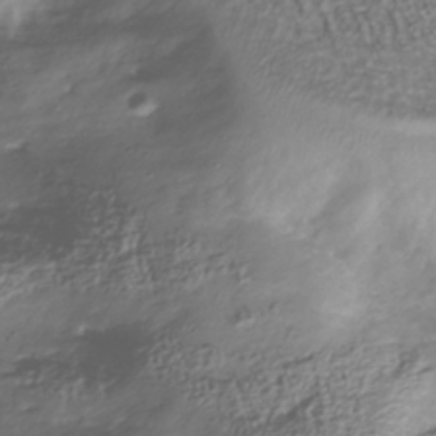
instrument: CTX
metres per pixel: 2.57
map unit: Nhu
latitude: -40.6518
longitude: -85.8017
